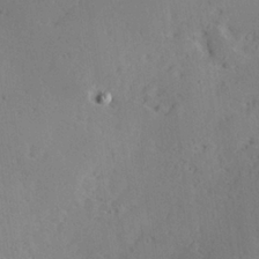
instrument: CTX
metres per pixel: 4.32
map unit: Hve
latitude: 26.3467
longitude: -94.2901
